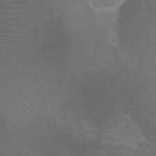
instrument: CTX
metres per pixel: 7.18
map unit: Ht
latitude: -8.3495
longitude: -38.5357
